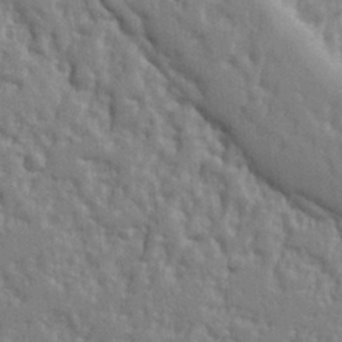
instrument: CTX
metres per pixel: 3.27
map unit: Ht
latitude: 9.7450
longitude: -77.2159
